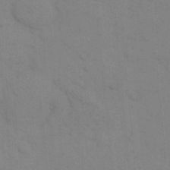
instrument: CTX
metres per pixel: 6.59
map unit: eHh
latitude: 18.5356
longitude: -64.1956
